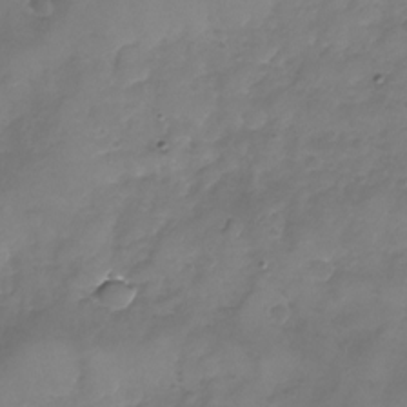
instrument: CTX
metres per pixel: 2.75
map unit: Nhu
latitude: -24.7274
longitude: -56.8380
